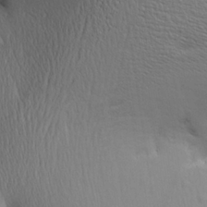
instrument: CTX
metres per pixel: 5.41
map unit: Aa
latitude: 25.8016
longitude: -136.6491
